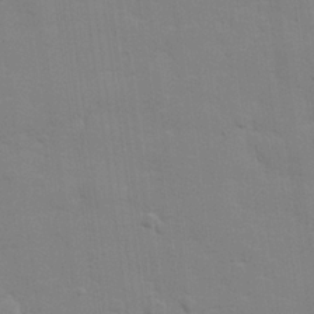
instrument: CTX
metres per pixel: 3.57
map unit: lHvf
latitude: 24.0444
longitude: 142.1605
